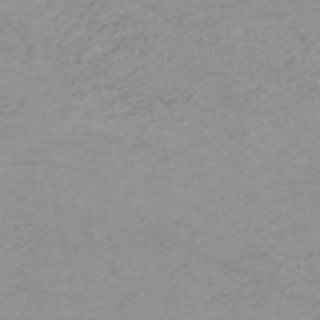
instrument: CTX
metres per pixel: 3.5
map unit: HNb
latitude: -51.5399
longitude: -52.0444
